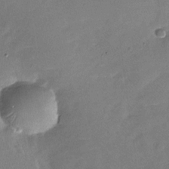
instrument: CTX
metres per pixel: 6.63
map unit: Nhu
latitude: -27.7666
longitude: -78.1956
